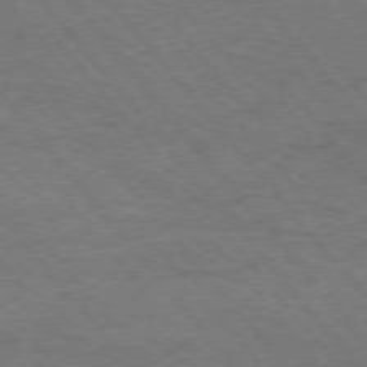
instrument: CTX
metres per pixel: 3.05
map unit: Hpe
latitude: 75.5749
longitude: -151.7449
